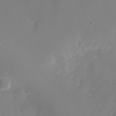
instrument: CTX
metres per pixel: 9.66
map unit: Nhu
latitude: -26.9163
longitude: -72.0255
